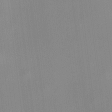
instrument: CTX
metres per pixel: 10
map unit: HNhu
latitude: 8.5735
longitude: 13.2187
